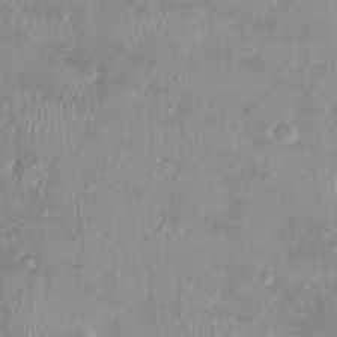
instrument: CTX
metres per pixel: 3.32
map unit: Nhu
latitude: 0.5168
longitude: -15.1781
